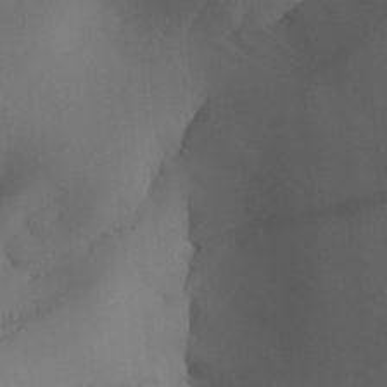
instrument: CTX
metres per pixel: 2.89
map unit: Aa
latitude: 27.7639
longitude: -131.9717
